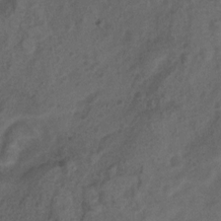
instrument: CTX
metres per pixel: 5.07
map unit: Nhu
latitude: 6.5924
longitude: -22.9703
